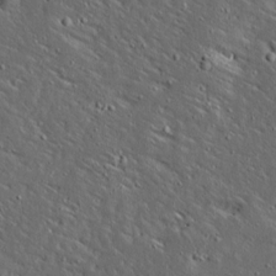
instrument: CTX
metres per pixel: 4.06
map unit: Ave
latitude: 14.4412
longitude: -138.4790
